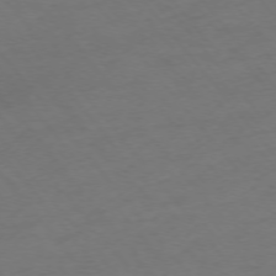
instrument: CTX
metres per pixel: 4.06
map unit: Ap
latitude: -75.3888
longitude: -66.7246
